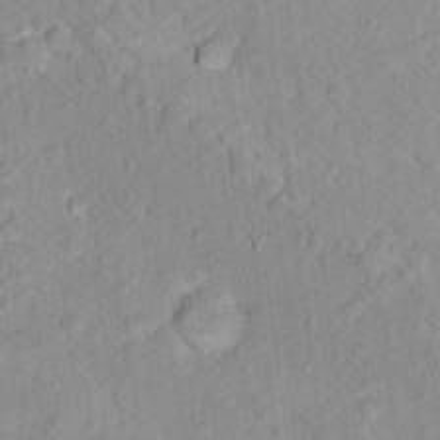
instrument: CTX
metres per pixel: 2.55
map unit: Nhu
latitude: 16.6491
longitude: -31.9717
